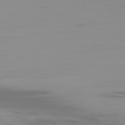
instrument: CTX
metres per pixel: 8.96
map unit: Ap
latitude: -78.6518
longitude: -95.8206
